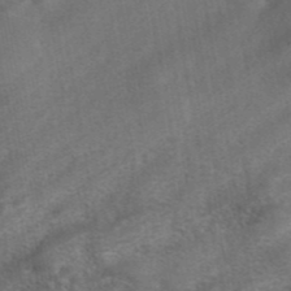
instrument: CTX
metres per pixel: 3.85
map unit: eAb
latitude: 42.1389
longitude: 104.2361
